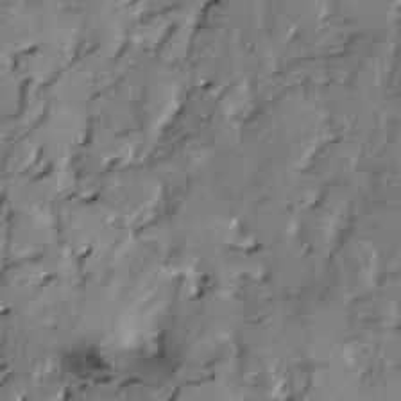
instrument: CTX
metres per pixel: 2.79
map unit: HNhu
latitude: 2.5923
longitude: 8.8975
